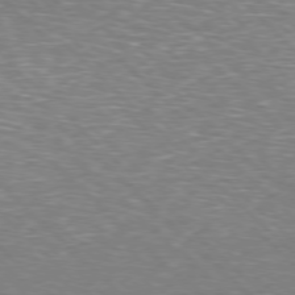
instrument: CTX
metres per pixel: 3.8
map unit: Hpe
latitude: -78.0661
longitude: 14.8786
